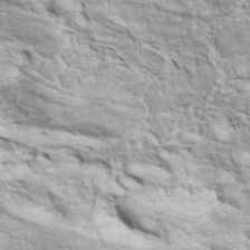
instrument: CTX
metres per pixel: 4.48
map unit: ANa
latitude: 41.8583
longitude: 17.7856
